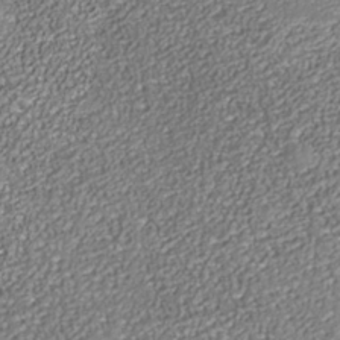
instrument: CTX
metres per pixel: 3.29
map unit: Nhe
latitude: -37.5588
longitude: -88.8002
